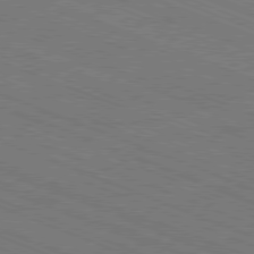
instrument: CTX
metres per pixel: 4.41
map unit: Ap
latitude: -80.9920
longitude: -74.4979
